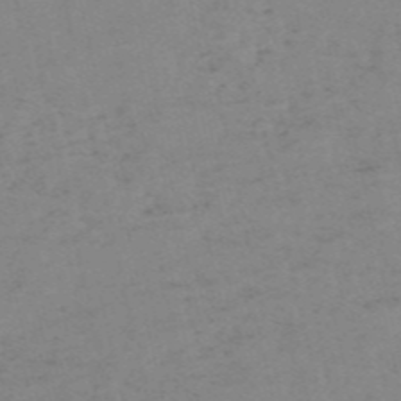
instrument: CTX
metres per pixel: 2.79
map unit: HNb
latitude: -54.5574
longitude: -42.1389
